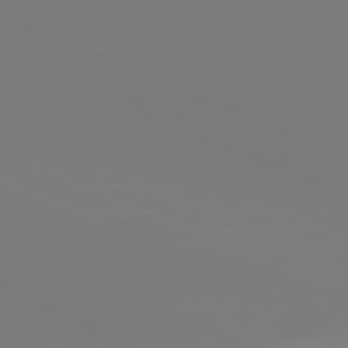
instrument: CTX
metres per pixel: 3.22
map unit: lApd
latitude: 81.8772
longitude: 147.4265
